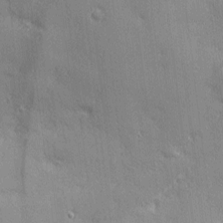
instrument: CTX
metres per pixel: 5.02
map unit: Nhu
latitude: 2.3089
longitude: -74.9892
